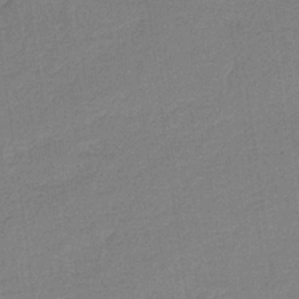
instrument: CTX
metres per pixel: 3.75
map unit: HNb
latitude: -36.6140
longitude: 56.8786
